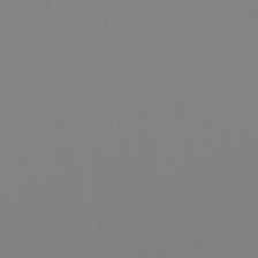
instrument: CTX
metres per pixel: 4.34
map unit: Ht
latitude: -13.3132
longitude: -50.7435
